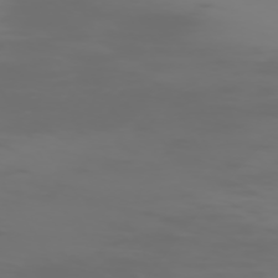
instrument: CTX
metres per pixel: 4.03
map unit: Hpe
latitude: -73.9178
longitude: 5.5021
